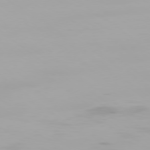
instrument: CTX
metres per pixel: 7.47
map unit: Ap
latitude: -79.1620
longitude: -96.1956
